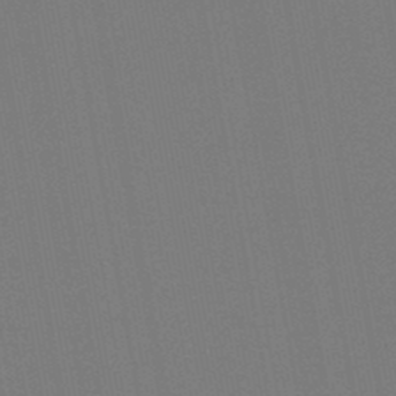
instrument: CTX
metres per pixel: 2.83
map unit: lHb
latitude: -46.8030
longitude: 73.2565
